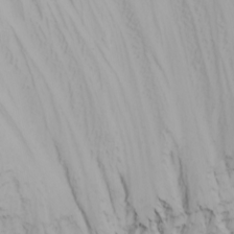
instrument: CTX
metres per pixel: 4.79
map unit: Nhu
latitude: -6.0472
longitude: -89.5749
